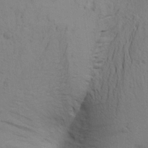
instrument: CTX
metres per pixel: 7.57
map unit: Aa
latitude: 22.4790
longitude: -148.5168
